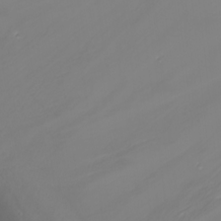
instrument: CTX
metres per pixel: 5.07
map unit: Nhu
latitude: -5.8422
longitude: -88.5357
